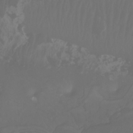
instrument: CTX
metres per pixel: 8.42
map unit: Nhu
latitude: -8.0094
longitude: -82.0633
